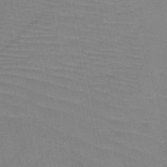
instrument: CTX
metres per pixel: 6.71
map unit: HNb
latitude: -45.6911
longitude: -41.8016
